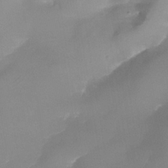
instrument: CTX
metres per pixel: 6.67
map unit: Nhe
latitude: -37.5399
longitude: -118.5357
